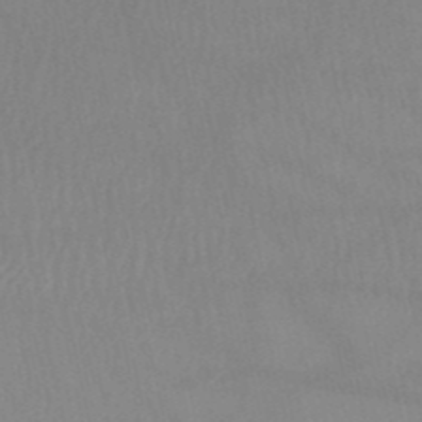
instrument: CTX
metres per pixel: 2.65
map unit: HNb
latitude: -52.5573
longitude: -50.8191
